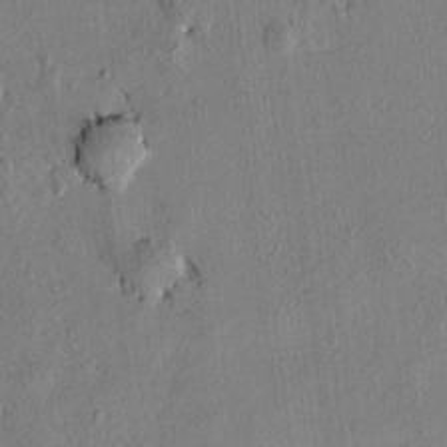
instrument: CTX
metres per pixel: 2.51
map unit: lAvf
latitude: 7.2726
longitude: 166.4251
